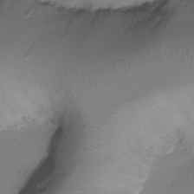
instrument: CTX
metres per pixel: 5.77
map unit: Ht
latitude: -18.1417
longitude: -44.5734
